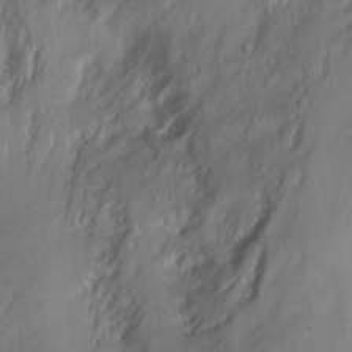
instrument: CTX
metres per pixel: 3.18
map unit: Ht
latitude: 0.4979
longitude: -37.4993
